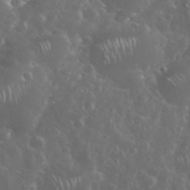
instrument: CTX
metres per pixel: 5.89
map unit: eHh
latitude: 34.1577
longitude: -60.9702
